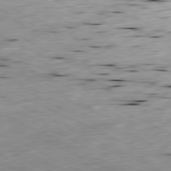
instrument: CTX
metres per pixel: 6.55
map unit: Ap
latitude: -80.8786
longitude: -91.2159
